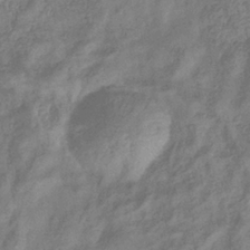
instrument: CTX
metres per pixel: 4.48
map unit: eHb
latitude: -33.6533
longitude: 76.4629
